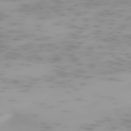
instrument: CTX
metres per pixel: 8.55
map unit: Hpe
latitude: -74.0283
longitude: 4.2928
